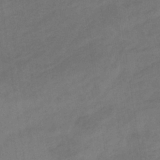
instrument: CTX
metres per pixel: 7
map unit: eHb
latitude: -36.1039
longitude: 79.1998
